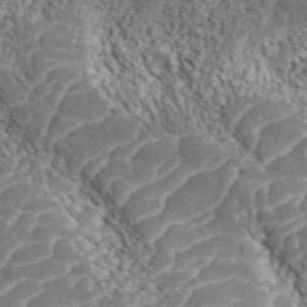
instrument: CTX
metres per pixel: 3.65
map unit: ANa
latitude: 44.3845
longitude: 38.1605
